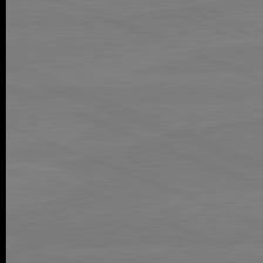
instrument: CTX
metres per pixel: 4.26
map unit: lApd
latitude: 81.6505
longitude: -179.9906
